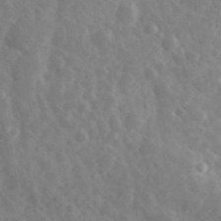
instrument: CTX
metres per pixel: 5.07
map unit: Ave
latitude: 38.8380
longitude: -106.5735
